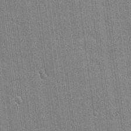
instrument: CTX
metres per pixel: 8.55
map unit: Nhu
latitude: 17.9339
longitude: -30.3845
